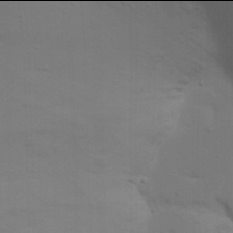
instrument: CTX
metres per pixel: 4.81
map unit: Nhu
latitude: 21.9906
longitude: -73.2348
